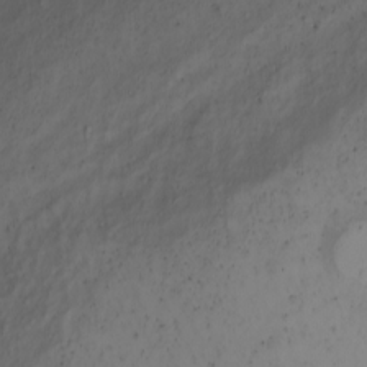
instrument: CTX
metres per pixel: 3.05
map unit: Ht
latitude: 2.1389
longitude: -36.6113
